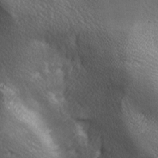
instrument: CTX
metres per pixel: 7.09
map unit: lAa
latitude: -6.1039
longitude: -121.8206
